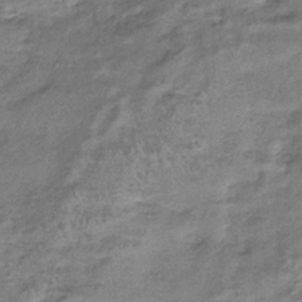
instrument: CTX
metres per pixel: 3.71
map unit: lHb
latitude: -35.8611
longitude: 65.1242
